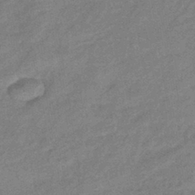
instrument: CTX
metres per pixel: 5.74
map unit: eHb
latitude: -41.5210
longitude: 83.8233
